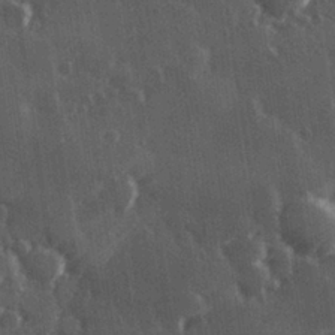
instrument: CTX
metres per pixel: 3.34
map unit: Hve
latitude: 27.2915
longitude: 147.5210
